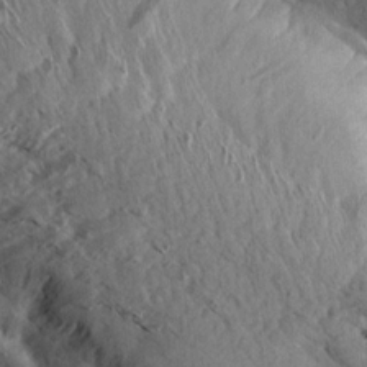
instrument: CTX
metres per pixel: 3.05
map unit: Aa
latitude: 13.3671
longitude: -143.7828
